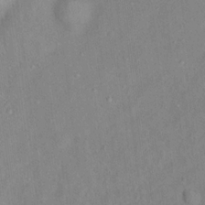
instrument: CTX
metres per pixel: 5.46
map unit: Ht
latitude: 13.8206
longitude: -40.2333
